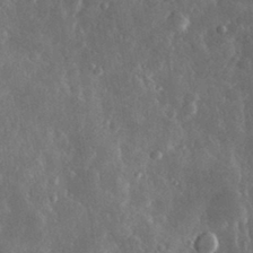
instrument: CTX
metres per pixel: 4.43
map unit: lHvf
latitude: 32.8191
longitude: -90.3467
